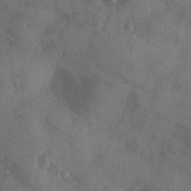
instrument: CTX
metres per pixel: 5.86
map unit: Ave
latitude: 0.4412
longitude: -111.6505
